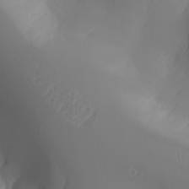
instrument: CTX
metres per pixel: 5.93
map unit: Aa
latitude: 24.9135
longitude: -127.4804
